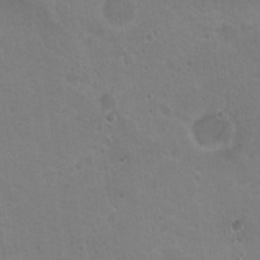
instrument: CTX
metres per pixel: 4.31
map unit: Nhu
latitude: 18.5734
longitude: -29.9717
